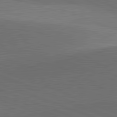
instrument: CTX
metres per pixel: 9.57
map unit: lApd
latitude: 81.8016
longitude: 136.3306
